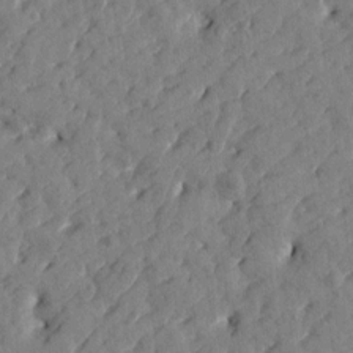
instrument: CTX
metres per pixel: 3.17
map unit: Htu
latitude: 1.3103
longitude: 179.3509
